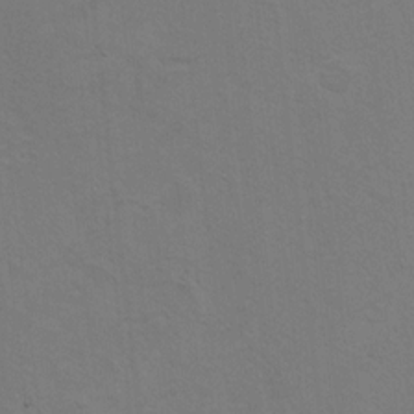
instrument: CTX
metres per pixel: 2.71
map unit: Hto
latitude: 8.9325
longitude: -35.3103
